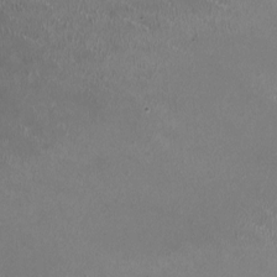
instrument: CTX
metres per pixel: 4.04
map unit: HNhu
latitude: 0.9513
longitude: -2.9324
